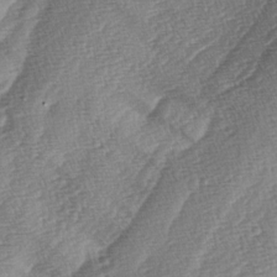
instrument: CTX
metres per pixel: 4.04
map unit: lAa
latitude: -4.1605
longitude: -129.4237
